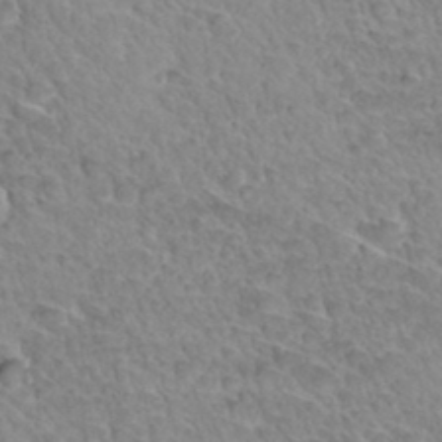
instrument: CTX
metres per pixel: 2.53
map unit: Hto
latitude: 34.8380
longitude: -46.2145
